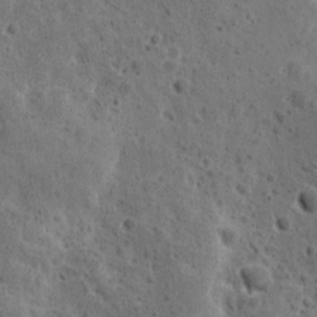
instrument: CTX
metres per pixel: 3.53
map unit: Ave
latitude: 10.8380
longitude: -105.7639
